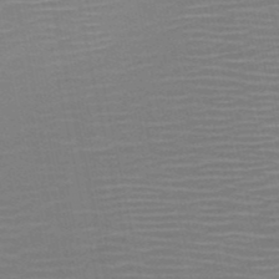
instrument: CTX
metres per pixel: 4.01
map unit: HNb
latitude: -51.4076
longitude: -47.5371
